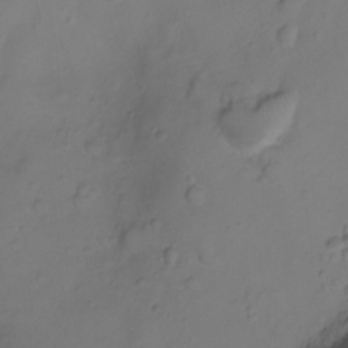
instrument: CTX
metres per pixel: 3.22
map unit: Ht
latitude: -7.8989
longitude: -20.2901
